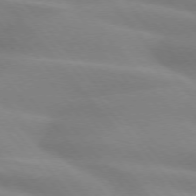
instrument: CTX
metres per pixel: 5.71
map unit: lApd
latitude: 74.4790
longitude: -60.1389
